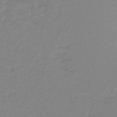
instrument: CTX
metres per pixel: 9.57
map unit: HNb
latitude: -36.8408
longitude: 53.2376
